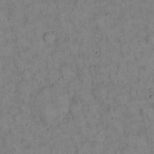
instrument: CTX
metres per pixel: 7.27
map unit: eHh
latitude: 16.6868
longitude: -62.3090
